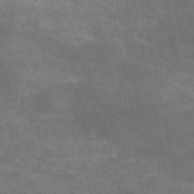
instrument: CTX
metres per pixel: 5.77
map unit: HNb
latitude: -52.6707
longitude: -41.6127
